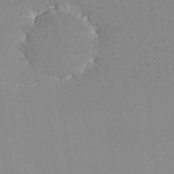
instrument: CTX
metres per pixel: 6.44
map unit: lHvf
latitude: -12.5952
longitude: -104.1389
